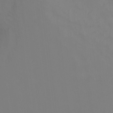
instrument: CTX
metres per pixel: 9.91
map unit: Ht
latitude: -10.5952
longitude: -34.7435
